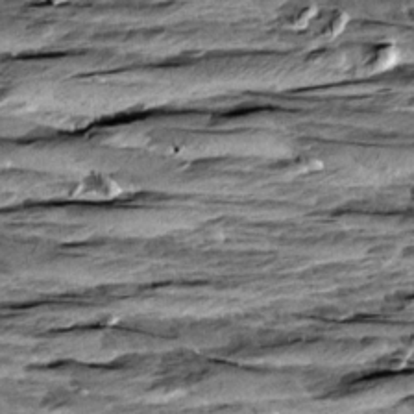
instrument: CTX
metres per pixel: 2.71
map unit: Aa
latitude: 8.7624
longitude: -138.3089
